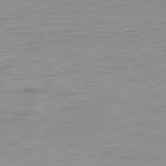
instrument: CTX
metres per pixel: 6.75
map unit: Ap
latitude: -78.3117
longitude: -78.3468
